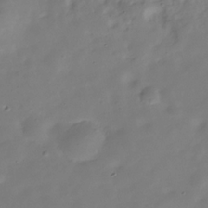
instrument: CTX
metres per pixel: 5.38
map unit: Hve
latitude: -30.5762
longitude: 92.1039
